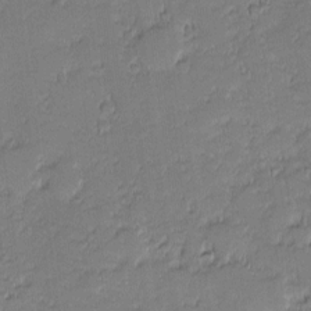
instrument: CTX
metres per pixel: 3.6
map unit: eHh
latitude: -0.9920
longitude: -83.1025
